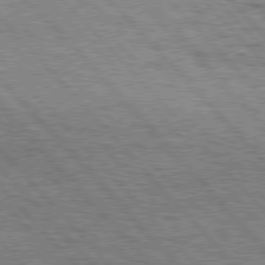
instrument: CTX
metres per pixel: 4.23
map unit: Hpe
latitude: 76.5545
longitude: -150.8947
